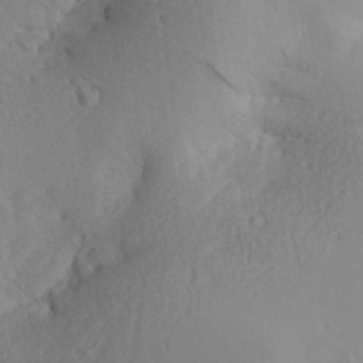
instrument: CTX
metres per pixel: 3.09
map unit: Aa
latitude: 29.6694
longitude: -133.5749
